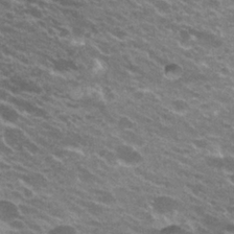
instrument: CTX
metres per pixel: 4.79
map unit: Hto
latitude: 23.9906
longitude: -36.2334
